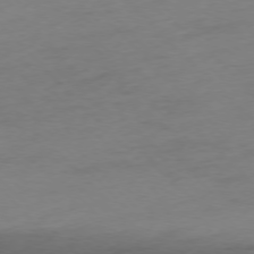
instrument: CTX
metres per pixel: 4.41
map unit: Ap
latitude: -76.7652
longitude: -71.2348
